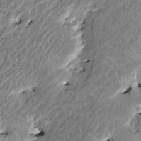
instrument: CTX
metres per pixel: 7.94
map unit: HNhu
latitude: 2.9324
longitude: 8.5196
